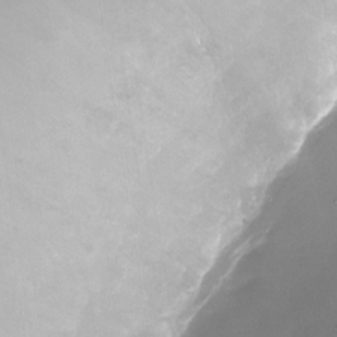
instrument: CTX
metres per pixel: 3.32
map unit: Nhu
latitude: -23.5588
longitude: -71.4048
